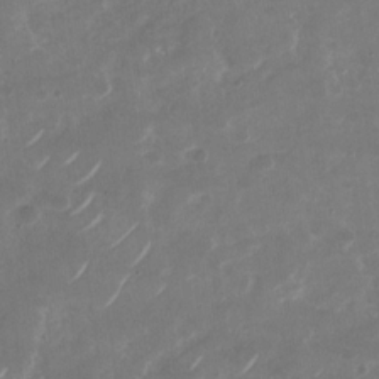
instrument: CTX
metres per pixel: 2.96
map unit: Nhu
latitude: -29.1998
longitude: -70.4979
